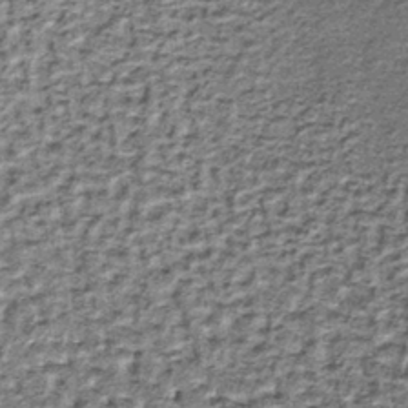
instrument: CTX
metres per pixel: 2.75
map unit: lHb
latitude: -37.2187
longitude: 65.1620
